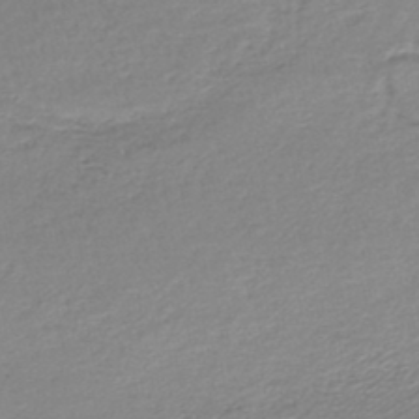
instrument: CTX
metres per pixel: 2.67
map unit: lHb
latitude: -44.9542
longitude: 58.9541
